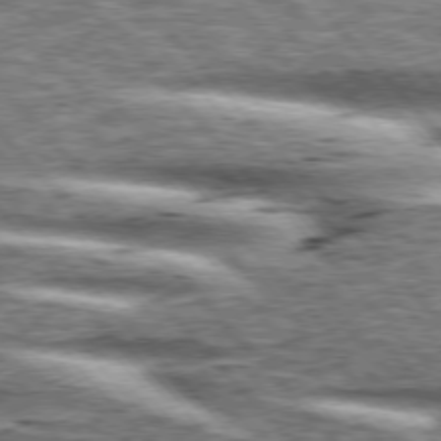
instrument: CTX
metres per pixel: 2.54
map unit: lApd
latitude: 76.3089
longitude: -82.8757
